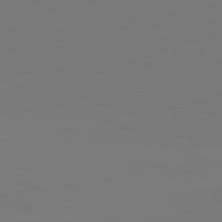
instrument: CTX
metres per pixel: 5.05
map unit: lApd
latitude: 82.1388
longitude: 147.2754
